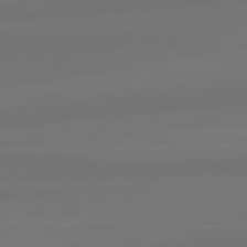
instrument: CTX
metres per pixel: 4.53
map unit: lApd
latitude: 82.0255
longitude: -172.3656
